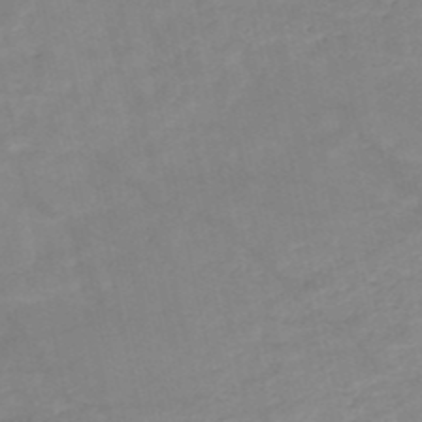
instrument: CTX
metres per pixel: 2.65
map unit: HNb
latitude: -50.0850
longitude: -39.4048
